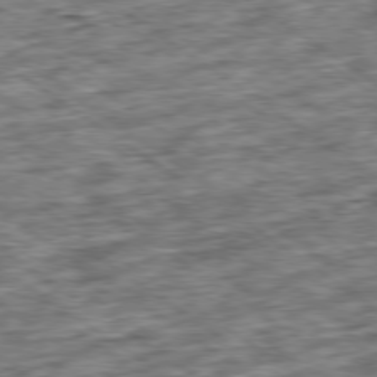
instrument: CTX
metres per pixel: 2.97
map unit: Ap
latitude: -79.4832
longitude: -75.4993
